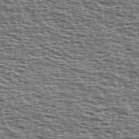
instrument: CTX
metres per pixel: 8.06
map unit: Ave
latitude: 38.4412
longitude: -112.6679
